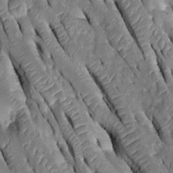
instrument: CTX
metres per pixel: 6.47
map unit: Htu
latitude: -0.3307
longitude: 148.2173
